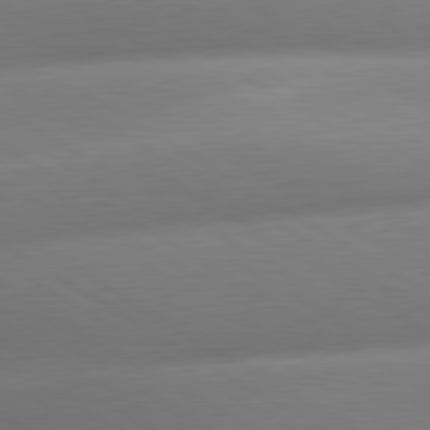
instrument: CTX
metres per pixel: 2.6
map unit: lApd
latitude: 80.5924
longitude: -161.3859
